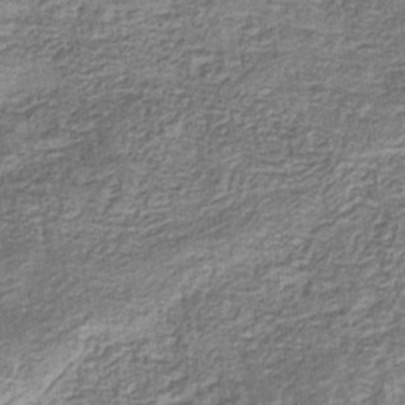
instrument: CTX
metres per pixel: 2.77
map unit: eHb
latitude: -33.7856
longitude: 76.1039
